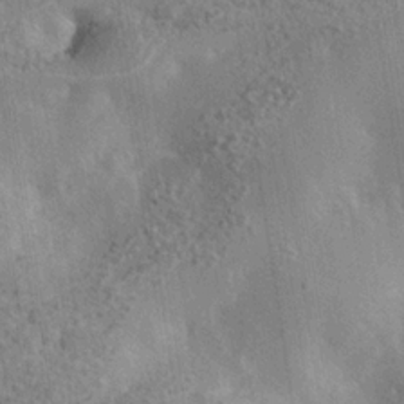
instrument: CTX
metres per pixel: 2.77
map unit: Nhe
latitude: -35.3510
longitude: -130.5546
